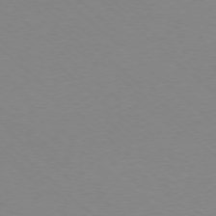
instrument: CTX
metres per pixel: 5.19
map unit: Ap
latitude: -78.0472
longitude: -90.9703
